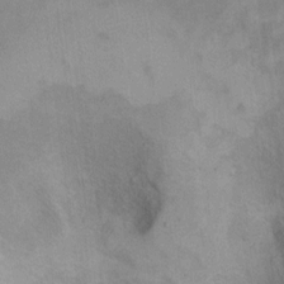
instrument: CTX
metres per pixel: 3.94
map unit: Ht
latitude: 5.4426
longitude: -36.7624
